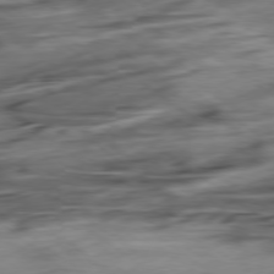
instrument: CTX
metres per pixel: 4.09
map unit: Hpe
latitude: -78.9730
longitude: -17.8394
